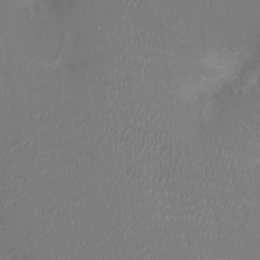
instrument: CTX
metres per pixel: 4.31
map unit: Ht
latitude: -3.0675
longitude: -16.5735
